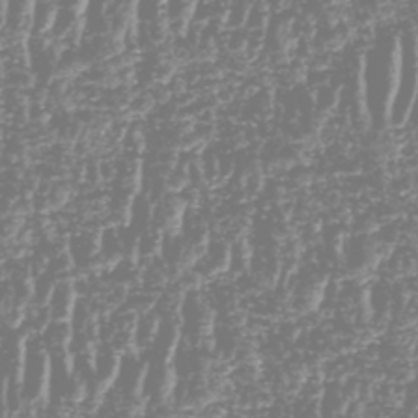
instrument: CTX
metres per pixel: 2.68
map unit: HNhu
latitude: -48.5574
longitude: 29.5588
